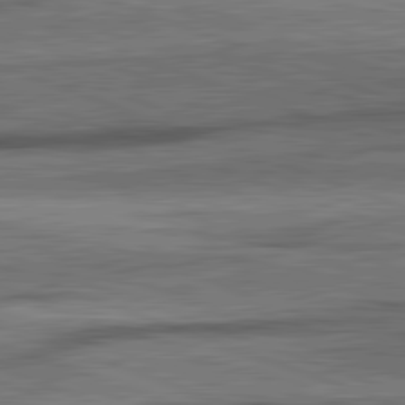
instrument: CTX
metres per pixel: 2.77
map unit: lApd
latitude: 82.2900
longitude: -162.3090
